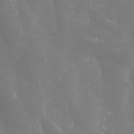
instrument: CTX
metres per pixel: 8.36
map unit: Nhe
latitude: -36.6329
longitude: -91.0647
